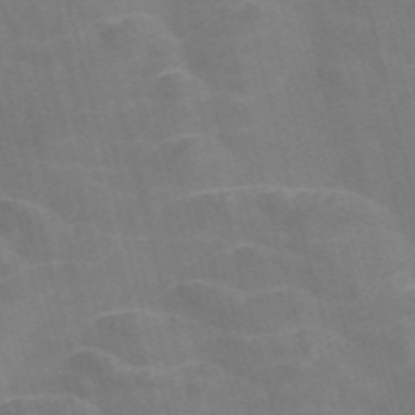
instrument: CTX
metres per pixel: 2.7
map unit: Nve
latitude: -57.7477
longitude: 55.0109
